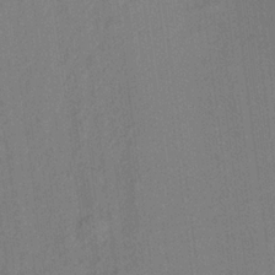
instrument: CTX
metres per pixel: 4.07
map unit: Aa
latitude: 21.0459
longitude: -140.8569
